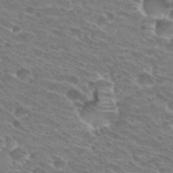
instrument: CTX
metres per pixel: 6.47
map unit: Hto
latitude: 30.9136
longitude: -44.1011
